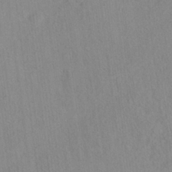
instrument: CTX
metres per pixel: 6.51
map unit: Hto
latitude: 7.6316
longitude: -34.4223
